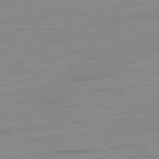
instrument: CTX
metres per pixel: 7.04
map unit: Ap
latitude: -80.7841
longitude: -78.0444
